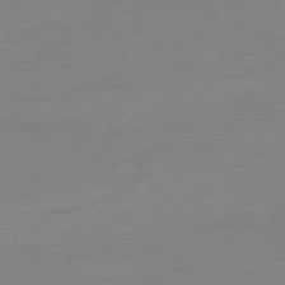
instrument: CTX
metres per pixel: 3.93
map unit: Ap
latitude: -78.7274
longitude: -77.3292
